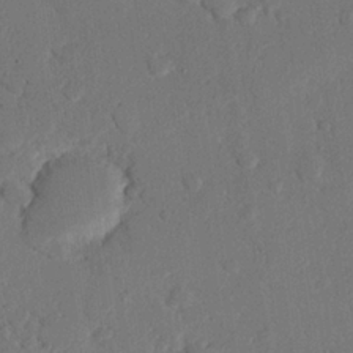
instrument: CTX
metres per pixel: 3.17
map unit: eHh
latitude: 25.6504
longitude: -80.6490
